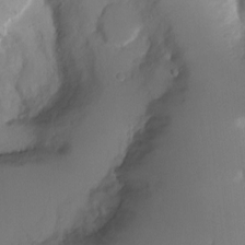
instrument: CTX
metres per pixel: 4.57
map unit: Ht
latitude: -3.3509
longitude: -28.8947
